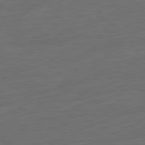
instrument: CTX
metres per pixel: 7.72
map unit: Ap
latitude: -81.7289
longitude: -76.7246
